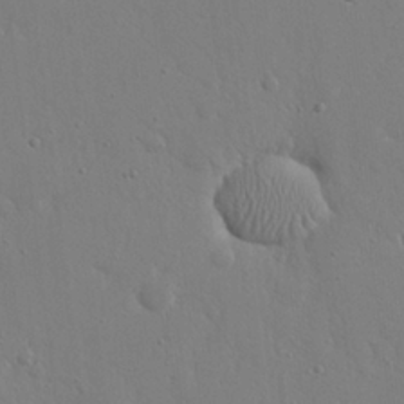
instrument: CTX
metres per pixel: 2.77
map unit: eHh
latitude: 20.5546
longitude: -71.1025
